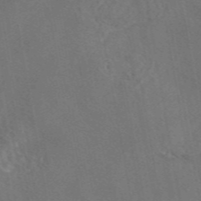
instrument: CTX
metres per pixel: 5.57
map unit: eAb
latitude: 47.3104
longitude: 108.8786
